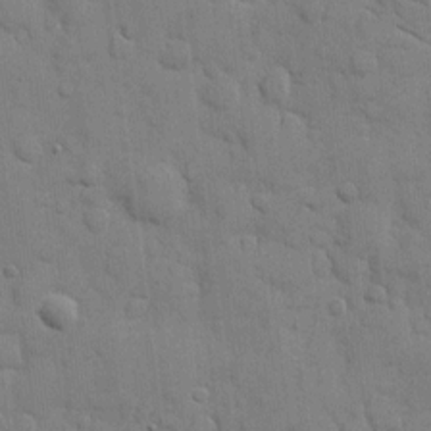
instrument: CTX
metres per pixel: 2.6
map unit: eHh
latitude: 10.0633
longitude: -66.9891
